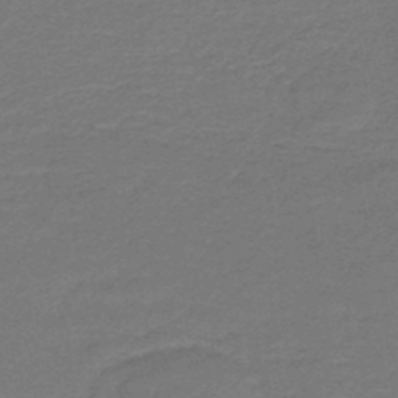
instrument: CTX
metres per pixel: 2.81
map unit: HNb
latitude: -43.7855
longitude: 52.6707
